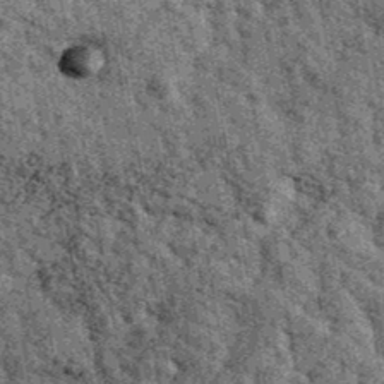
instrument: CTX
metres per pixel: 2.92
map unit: Ave
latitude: 40.8191
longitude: -107.6883
